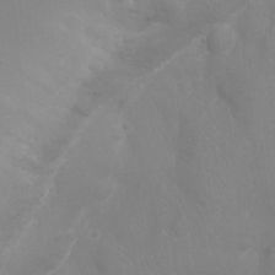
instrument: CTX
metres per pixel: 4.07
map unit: Ht
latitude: -9.7478
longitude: -20.6869
